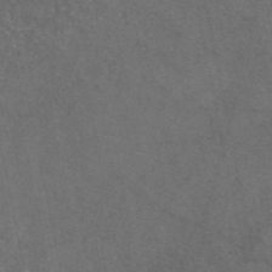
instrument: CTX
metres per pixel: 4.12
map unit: eAb
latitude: 46.7436
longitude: 111.6532
